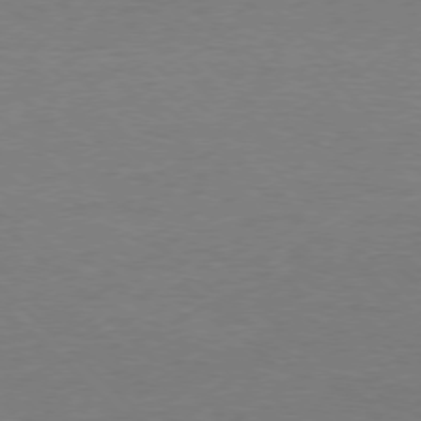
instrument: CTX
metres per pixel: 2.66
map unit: Ap
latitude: -77.8044
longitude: -92.3278
